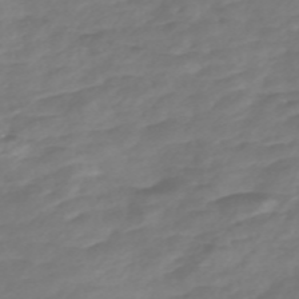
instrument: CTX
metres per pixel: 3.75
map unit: Nve
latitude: -58.4628
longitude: 57.7855
